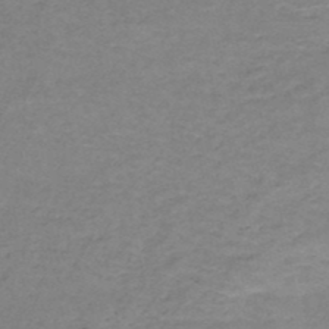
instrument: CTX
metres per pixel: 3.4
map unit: HNb
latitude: -50.5007
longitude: -53.8206
